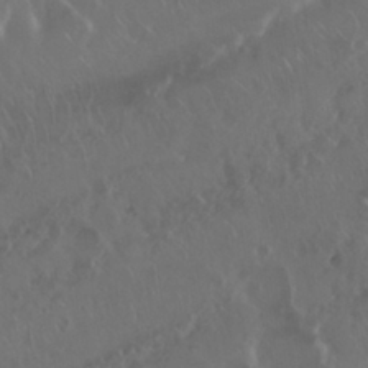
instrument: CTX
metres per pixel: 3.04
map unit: Nhu
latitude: 29.6127
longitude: -59.8583
